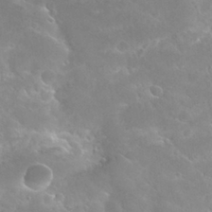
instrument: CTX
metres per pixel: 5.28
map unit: Hto
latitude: 26.8191
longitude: -40.3845
